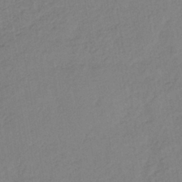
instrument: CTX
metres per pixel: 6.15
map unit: lHb
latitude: -38.9542
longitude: 69.1431
